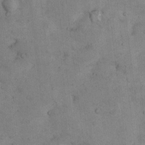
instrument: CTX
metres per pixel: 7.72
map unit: Nhu
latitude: 8.3278
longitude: -23.3293
